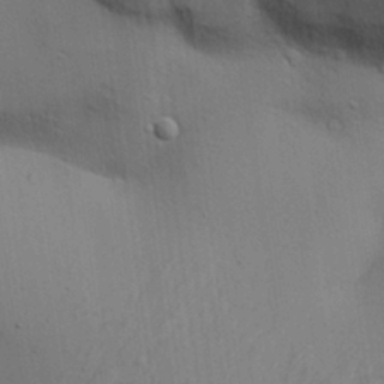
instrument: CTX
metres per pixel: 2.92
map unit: Aa
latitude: 26.7246
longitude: -129.9906
